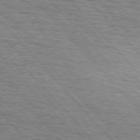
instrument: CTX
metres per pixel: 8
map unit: lApd
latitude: 75.7450
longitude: -83.2348
